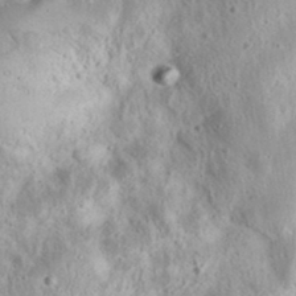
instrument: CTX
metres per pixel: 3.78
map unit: eHh
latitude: 37.0081
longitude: -60.6112
